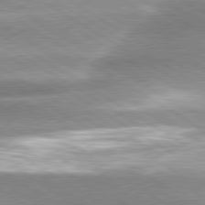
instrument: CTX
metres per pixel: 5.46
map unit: lApd
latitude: 80.1389
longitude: -135.1214
